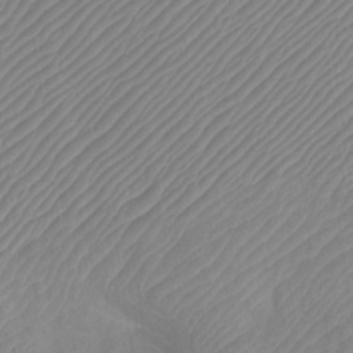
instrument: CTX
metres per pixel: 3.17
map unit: Htu
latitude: -12.1228
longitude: -70.3467
